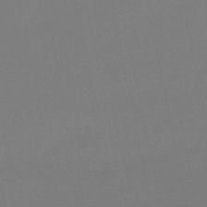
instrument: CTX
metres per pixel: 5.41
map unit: lHb
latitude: -50.0472
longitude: 81.6911
